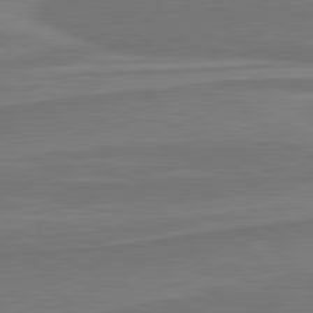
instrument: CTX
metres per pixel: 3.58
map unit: lApd
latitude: 81.8205
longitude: 169.8800
